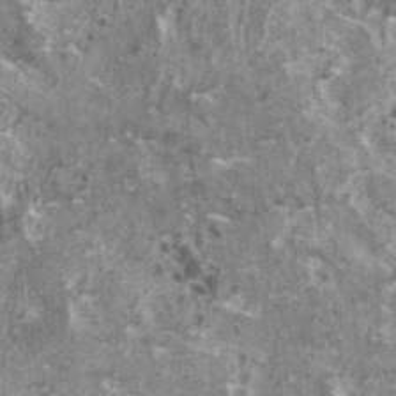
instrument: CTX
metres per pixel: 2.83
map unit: HNhu
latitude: 1.6505
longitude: 5.1242
